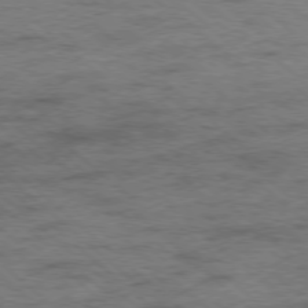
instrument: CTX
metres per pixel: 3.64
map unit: Ap
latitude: -78.4818
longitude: -50.8191
